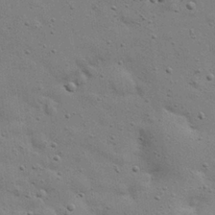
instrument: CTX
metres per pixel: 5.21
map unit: eHh
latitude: 24.5356
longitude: -69.3860
